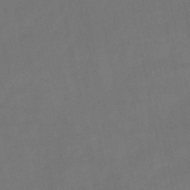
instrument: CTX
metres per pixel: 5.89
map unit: lHb
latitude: -46.0661
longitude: 61.1620
